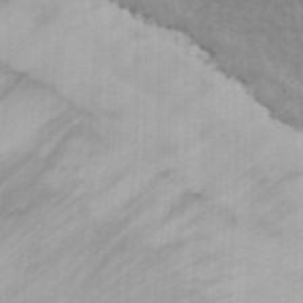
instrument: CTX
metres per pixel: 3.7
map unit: ANa
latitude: 41.3481
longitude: 34.2362
